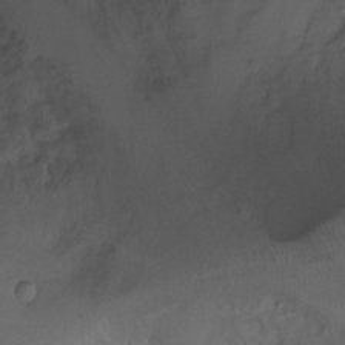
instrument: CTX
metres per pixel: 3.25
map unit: Ht
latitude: 4.5923
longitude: -21.2348
